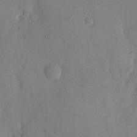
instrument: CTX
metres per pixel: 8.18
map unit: eHh
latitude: 12.4601
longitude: -61.9528
